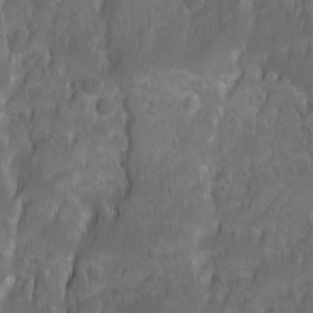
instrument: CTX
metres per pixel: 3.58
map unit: Ave
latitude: 9.8961
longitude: -105.1026
